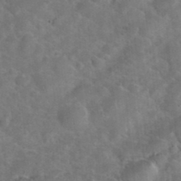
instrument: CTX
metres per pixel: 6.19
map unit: eHh
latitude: 36.9325
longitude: -64.9514
